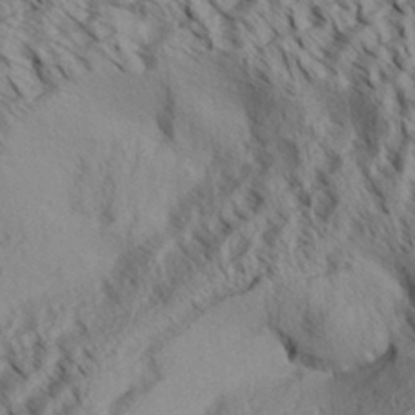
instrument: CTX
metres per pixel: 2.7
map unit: Aa
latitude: 31.9528
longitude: -137.6505
